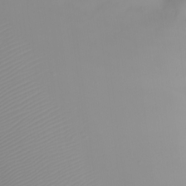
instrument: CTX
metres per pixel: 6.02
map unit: Nhu
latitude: -8.2172
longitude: -81.9150
